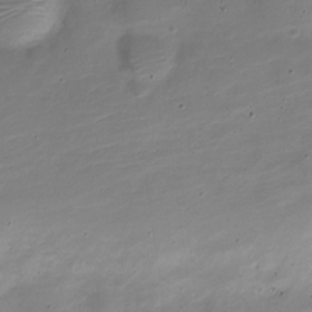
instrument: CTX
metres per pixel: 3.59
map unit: Nve
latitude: -21.7099
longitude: 105.2565
